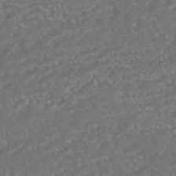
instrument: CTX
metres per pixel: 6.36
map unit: HNhu
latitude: -45.5777
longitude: 100.6518
